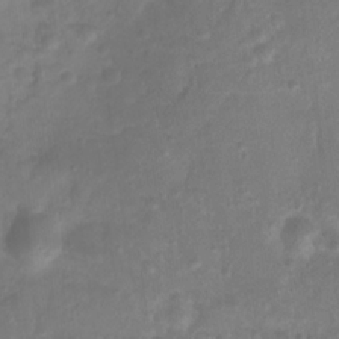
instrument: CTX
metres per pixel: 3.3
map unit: Htu
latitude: 2.9891
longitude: -21.8017
